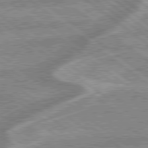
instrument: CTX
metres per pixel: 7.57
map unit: lApd
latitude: 79.3104
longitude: -168.6113
